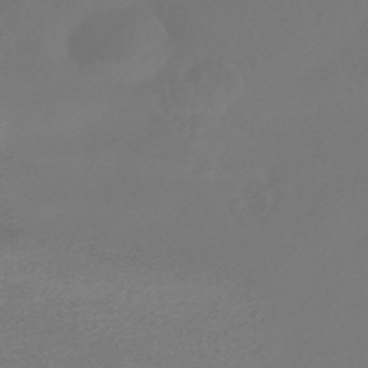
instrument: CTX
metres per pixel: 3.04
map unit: HNhu
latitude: -42.9919
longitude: 93.5021
